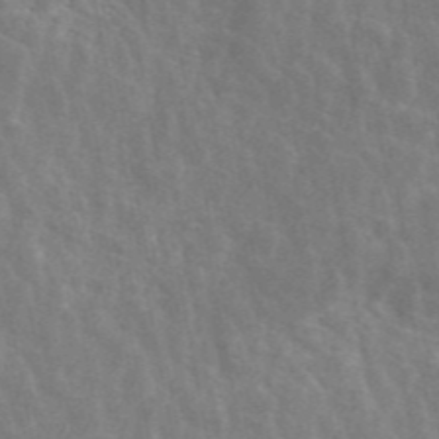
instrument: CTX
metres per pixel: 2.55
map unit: ANa
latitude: 45.9528
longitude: 28.7085
